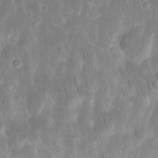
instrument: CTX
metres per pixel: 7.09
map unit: eHh
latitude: 13.9150
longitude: -71.8772
